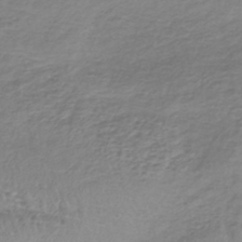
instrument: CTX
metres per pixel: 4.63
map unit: lHb
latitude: -40.7085
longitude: 71.7856
